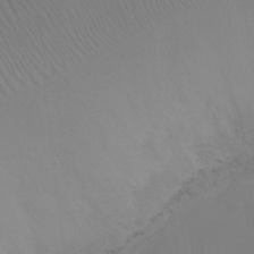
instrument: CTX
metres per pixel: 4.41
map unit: Ht
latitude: -16.6708
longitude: -41.2725
